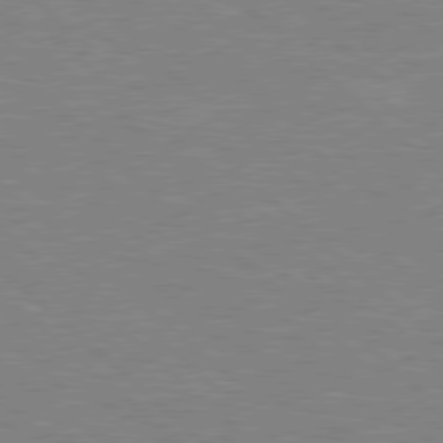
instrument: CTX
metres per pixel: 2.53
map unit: Hpe
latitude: 78.1578
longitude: -152.2334
